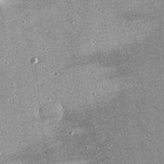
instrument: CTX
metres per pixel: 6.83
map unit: eHh
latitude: 24.0255
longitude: -89.4616
